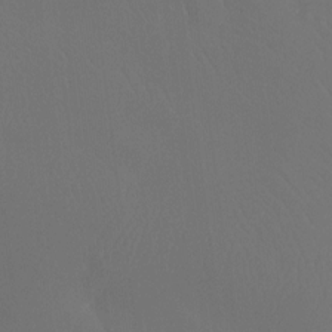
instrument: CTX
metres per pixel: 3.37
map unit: Htu
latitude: -13.8800
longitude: -47.5560
